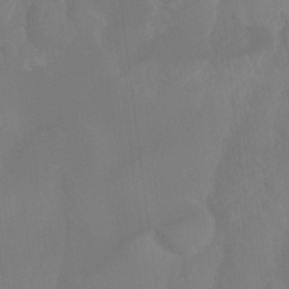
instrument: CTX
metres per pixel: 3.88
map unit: Ht
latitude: -15.2754
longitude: -55.2537
